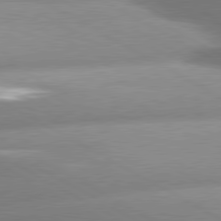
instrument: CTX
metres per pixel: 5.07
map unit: lApd
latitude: 80.4223
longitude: -157.9717
